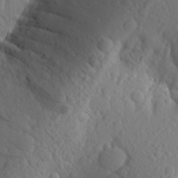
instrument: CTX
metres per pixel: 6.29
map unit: Aa
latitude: 24.6490
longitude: -146.3657
